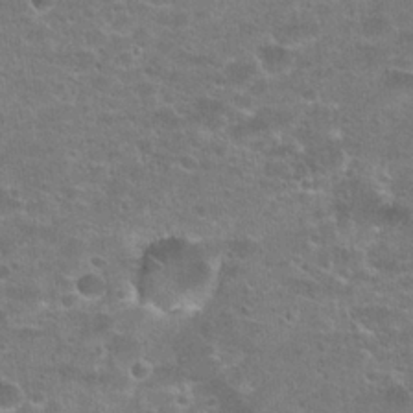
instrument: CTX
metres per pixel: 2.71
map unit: Hto
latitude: 23.5560
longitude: -44.1578
